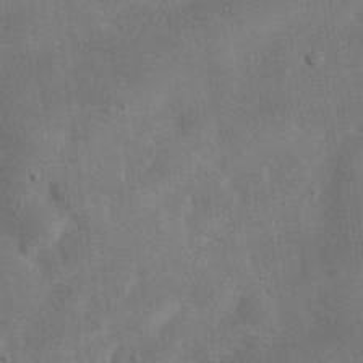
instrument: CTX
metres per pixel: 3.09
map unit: eHh
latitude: 24.8002
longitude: -68.5357
